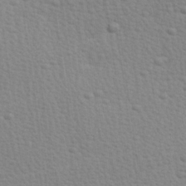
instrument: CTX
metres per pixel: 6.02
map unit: Hve
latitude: 25.8394
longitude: -93.8583
